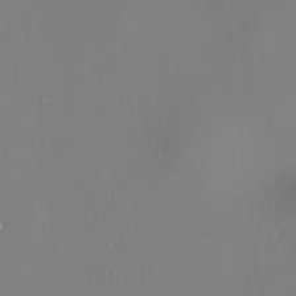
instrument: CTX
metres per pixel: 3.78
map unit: HNhu
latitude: 8.1578
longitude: 12.8597
